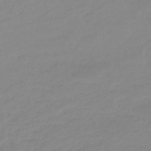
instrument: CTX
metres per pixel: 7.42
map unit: eHb
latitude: -44.9731
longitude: 85.6721
